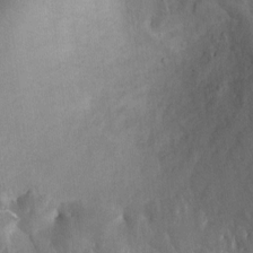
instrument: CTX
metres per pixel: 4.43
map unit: Ht
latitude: -2.5006
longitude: -15.9339
